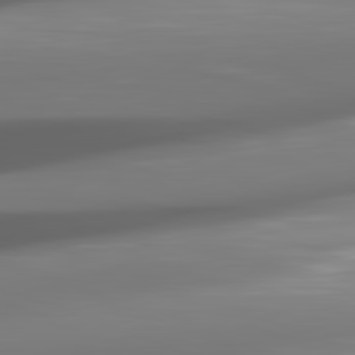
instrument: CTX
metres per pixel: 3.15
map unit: lApd
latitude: 82.1388
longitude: -149.1970
